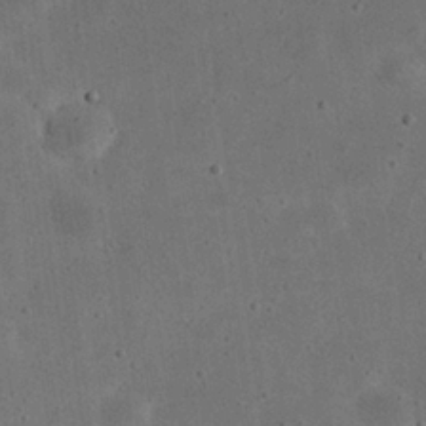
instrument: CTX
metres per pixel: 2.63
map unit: eHh
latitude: 24.3845
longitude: -68.3656
